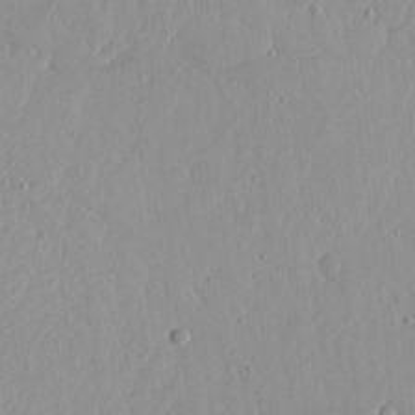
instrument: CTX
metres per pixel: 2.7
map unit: lHvf
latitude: 19.0458
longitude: -115.4993
